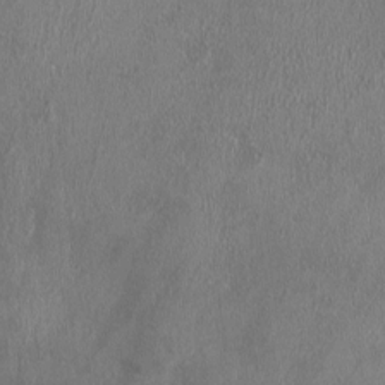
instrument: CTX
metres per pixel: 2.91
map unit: HNhu
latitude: -2.3495
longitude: 0.0283
